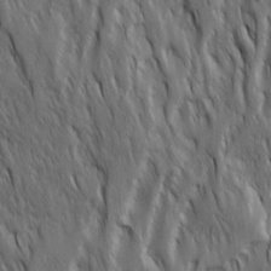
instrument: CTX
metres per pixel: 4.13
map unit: Ave
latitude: 15.4805
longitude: -134.5545
